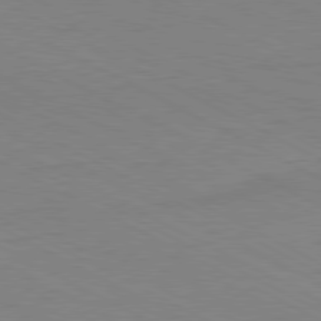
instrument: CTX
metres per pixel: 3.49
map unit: Hpe
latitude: -80.9731
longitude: 12.8975
